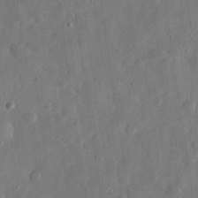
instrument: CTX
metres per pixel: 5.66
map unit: eHh
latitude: 31.1970
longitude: -74.8569
